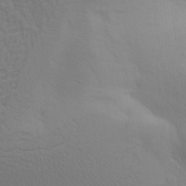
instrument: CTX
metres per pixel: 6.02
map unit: Aa
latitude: 26.2334
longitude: -143.0836
